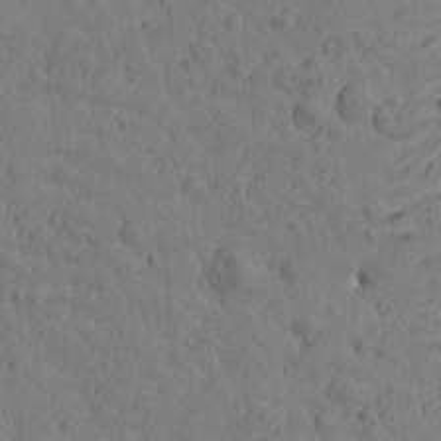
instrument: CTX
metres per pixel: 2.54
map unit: Htu
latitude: -1.1054
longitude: -175.5371
